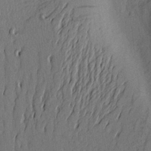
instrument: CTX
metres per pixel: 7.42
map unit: Aa
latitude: 20.9325
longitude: -141.1781
